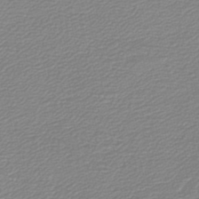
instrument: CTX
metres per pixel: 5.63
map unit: lHb
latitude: -46.5384
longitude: 60.1606
